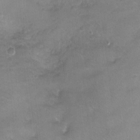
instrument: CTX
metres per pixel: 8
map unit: Nhu
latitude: 3.3859
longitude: -16.1199
